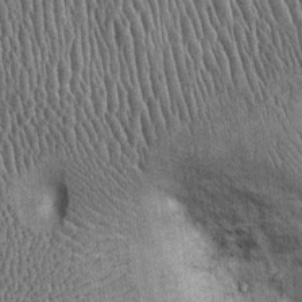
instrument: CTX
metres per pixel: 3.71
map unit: Ht
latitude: -0.0850
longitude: -13.4238
